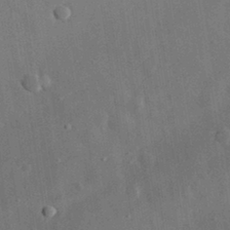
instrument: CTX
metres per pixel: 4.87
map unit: eHh
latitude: 31.8206
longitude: -77.8205
